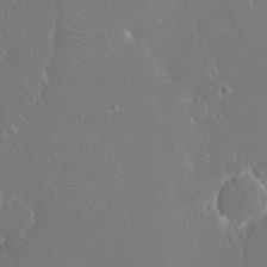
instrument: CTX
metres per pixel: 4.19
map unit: eHh
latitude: -8.8408
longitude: -69.5560
